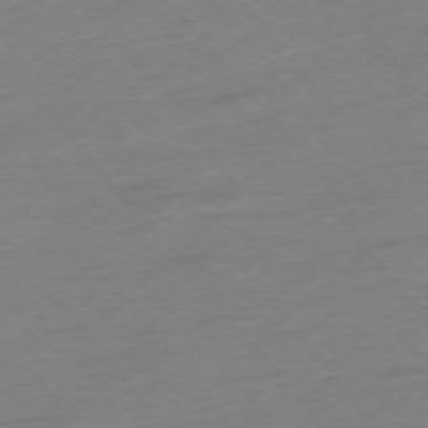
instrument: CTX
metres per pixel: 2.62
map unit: Hpe
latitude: -75.8612
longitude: -12.1011
